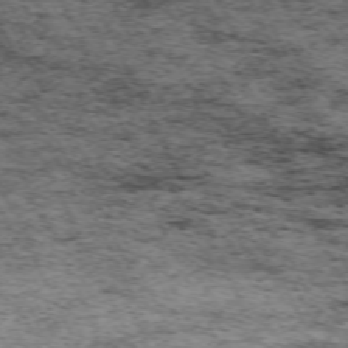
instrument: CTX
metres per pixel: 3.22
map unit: Hpe
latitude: -70.7085
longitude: 11.4454
